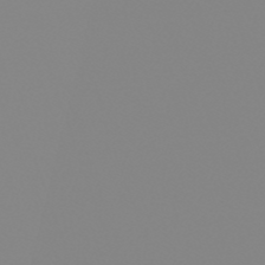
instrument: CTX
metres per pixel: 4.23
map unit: lHb
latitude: -48.6330
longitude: 81.5399
